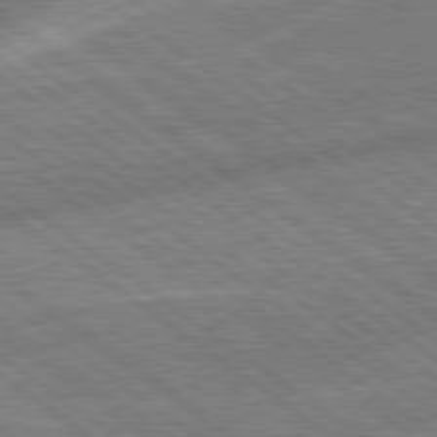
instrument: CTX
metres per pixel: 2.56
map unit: lApd
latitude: 79.0081
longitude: -171.3670
